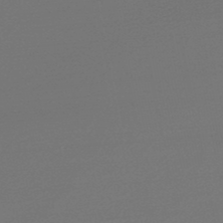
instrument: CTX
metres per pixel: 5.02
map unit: lHb
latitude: -47.3887
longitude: 66.3306
